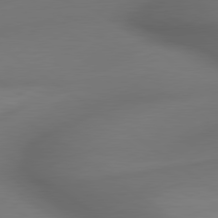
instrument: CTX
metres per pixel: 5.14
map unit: lApd
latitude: 79.6883
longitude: -173.8772
